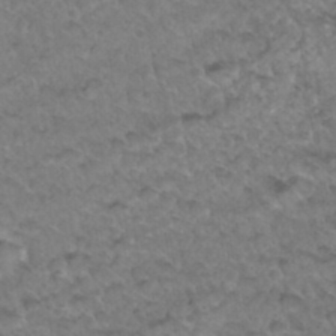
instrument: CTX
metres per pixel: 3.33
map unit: Hto
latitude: 33.9717
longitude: -48.0822
